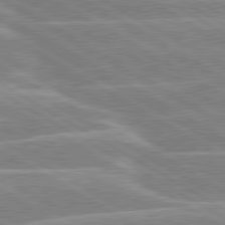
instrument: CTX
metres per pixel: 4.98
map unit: lApd
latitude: 80.1389
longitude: -131.5938
